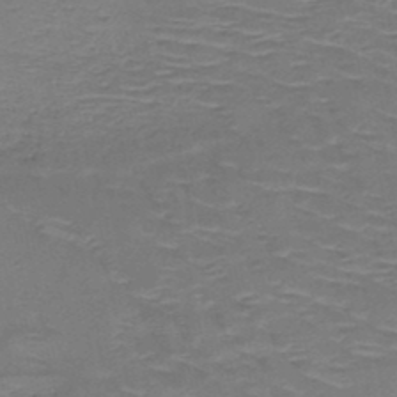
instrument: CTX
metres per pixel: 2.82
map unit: HNb
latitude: -48.9920
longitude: -46.9136
